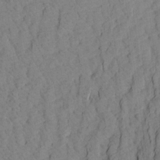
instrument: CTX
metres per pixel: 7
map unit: Aa
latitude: 20.2901
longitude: -141.2725
